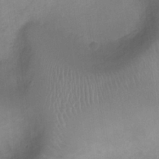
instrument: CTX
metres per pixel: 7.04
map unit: Ht
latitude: -3.7666
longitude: -18.1577
